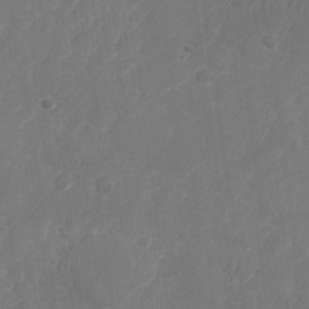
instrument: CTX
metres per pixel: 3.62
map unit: Nhu
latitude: -28.5196
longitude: -64.3845
